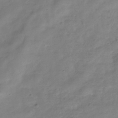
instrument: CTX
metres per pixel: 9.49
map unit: Hve
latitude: -32.9353
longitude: 91.0109
